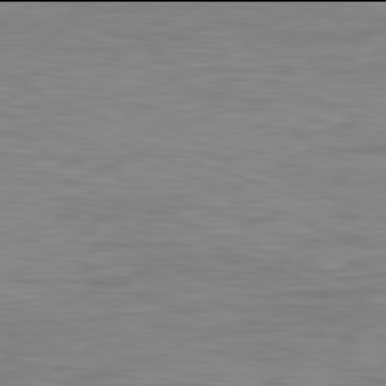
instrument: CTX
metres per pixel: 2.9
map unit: Ap
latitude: -82.0094
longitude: -79.8584
